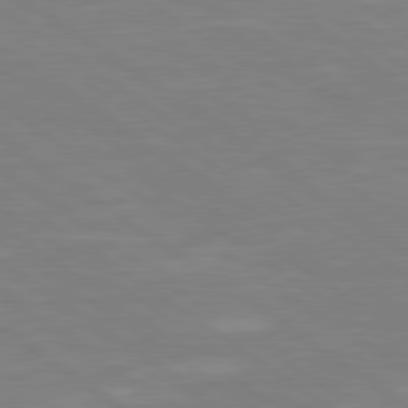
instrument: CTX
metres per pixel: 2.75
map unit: Hpe
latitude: 79.3860
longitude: -124.9891
